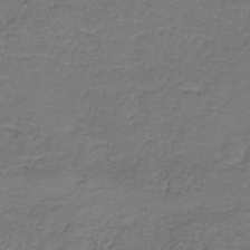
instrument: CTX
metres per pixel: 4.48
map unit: lHb
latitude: -39.2754
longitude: 61.0109
